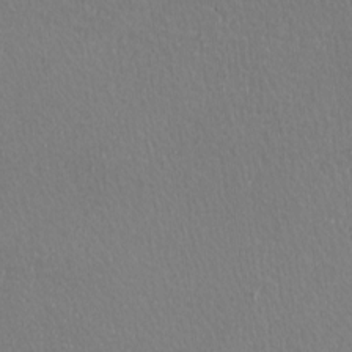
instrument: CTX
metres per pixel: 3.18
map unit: lAa
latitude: -10.7841
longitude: -126.0822
